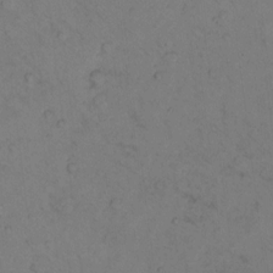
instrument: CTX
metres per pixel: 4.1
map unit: Hto
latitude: 7.6694
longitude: -60.0444
